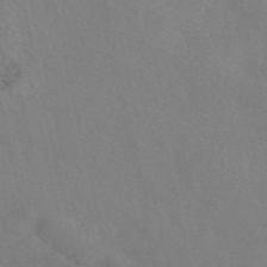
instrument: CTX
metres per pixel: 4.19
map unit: eAb
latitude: 47.0648
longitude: 112.6330
